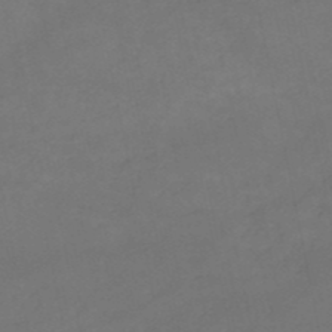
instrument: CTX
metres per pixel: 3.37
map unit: HNb
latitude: -50.8030
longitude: -40.3467
